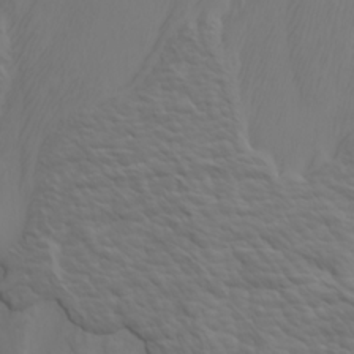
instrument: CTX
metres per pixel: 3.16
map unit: Htu
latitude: -6.5762
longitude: -70.1578
